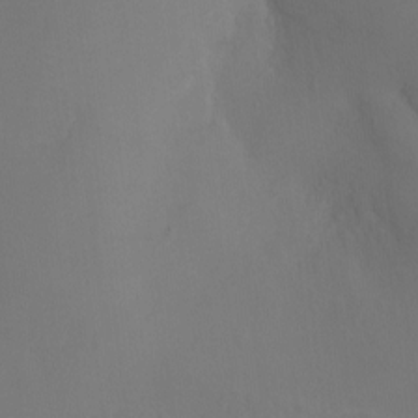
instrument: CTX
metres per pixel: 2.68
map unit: Ht
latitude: -3.7288
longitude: -25.7071
